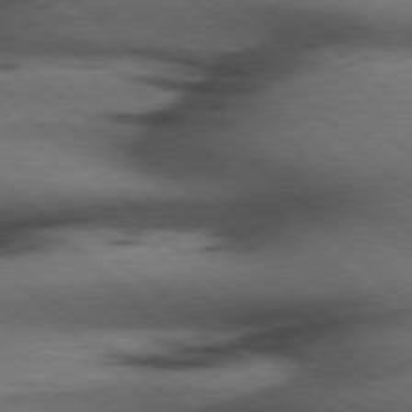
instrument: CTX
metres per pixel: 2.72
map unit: Hpe
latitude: 77.2915
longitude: -155.5182
